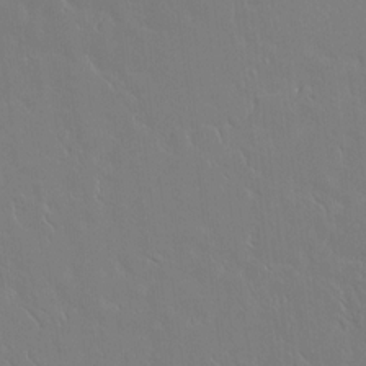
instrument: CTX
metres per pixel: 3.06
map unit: Aa
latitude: 11.8772
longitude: -127.7072
